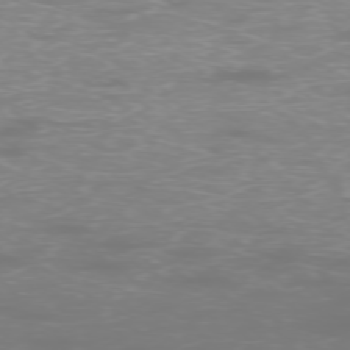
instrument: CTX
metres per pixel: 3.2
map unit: Ap
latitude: -76.8408
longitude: -62.5168
